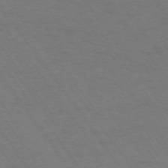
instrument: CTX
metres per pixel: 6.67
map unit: Ap
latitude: -74.9920
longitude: -70.6679
